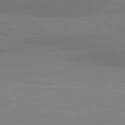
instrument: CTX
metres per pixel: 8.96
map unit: Hpe
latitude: 78.0822
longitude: -130.9892
